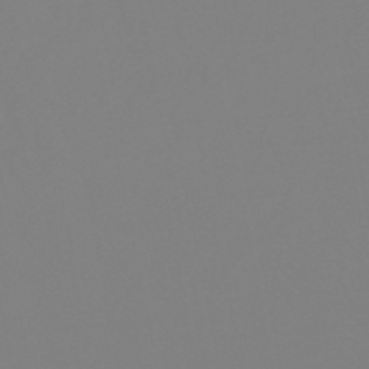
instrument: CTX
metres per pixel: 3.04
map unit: eHb
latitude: -49.5777
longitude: 84.9730
